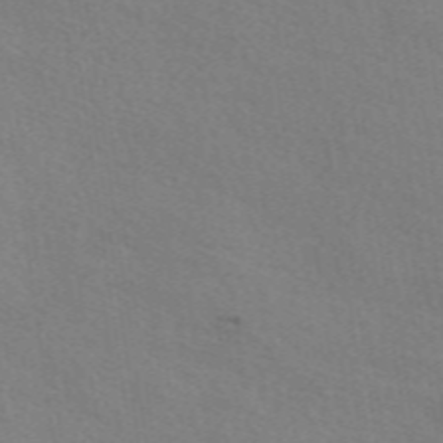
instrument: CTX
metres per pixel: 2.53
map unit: eAb
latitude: 50.6112
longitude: 112.7841
